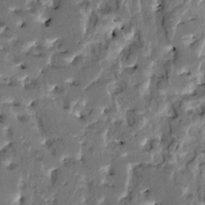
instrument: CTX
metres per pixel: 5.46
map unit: HNhu
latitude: 4.7813
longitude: 9.4832
